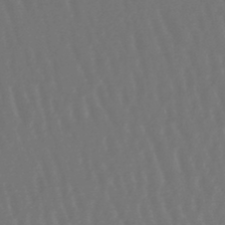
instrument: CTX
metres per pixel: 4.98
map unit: lHb
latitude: -47.3320
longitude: 62.0283
